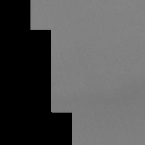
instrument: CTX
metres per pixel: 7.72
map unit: eHh
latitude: -62.1039
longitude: 50.8030
